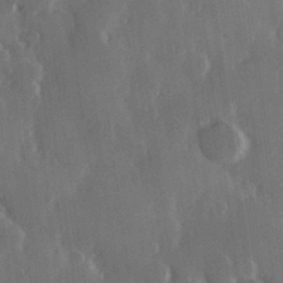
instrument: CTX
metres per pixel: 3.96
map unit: Hve
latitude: 28.3467
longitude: 149.2943
